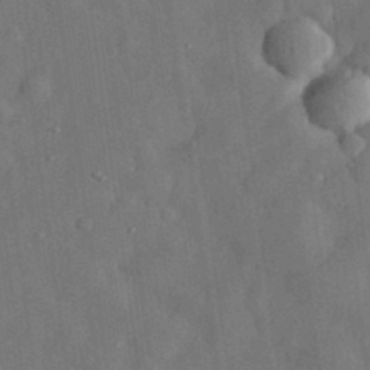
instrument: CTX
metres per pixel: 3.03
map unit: eHh
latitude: 30.9136
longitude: -74.1956
